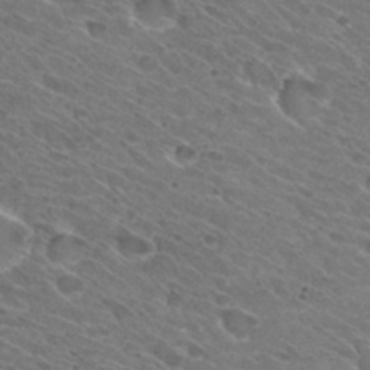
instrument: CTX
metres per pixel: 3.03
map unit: Hto
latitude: 30.8947
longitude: -45.7827
